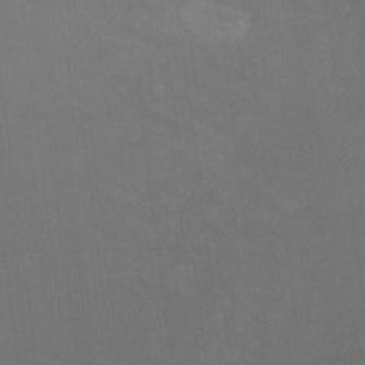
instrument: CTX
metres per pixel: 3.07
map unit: Ht
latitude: -8.5952
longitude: -38.6301
